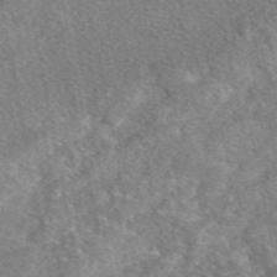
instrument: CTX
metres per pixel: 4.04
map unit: eAb
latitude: 48.2522
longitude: 116.9163
